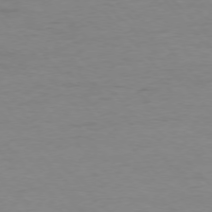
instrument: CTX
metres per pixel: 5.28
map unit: Ap
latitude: -77.0297
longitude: -83.5938
